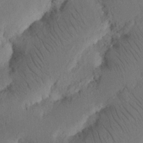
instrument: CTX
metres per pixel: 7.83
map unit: Nhu
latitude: 16.1767
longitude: -75.2726
